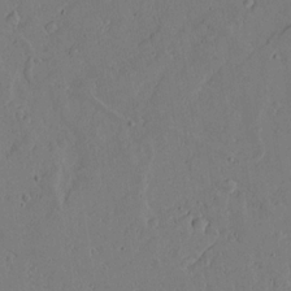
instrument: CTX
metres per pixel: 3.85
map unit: lAvf
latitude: 16.9136
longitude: -126.1200
